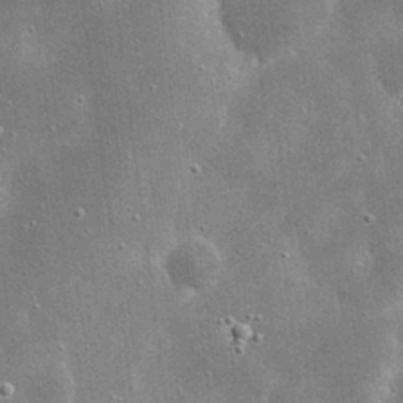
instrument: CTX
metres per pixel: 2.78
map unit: eHh
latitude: 20.8380
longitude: -67.4615
